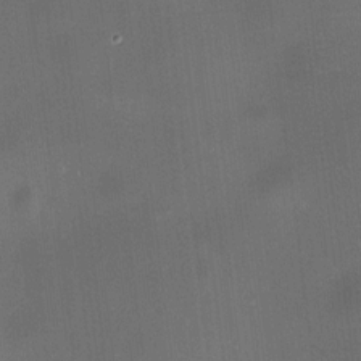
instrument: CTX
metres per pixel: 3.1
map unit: HNhu
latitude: 9.0648
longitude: 13.3510
